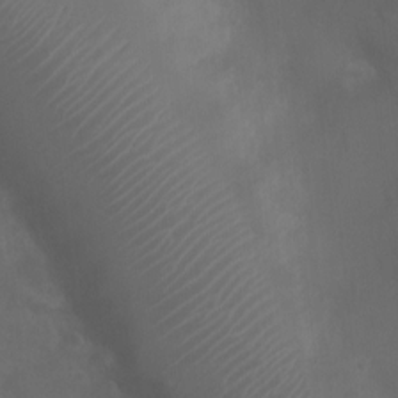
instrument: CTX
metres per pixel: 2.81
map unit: Ht
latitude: 1.6882
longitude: -22.2522
